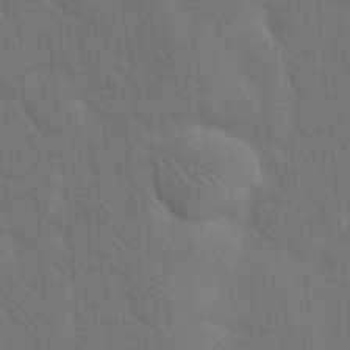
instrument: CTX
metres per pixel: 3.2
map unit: eHh
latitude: 19.4048
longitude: -64.3467
